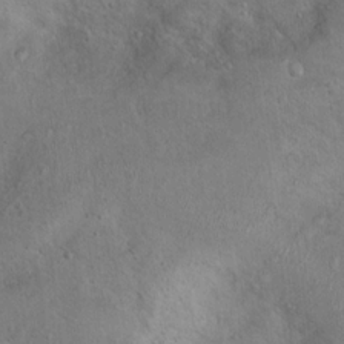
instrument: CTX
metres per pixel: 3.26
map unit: Nhu
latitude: 13.5371
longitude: -27.5371
